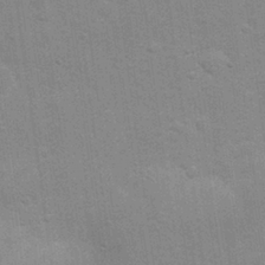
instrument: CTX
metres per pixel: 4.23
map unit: Nhu
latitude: 27.4615
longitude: -64.2522
